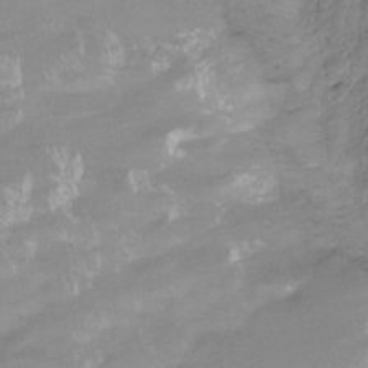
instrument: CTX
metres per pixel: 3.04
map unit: HNhu
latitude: -27.0675
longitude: 74.9542
